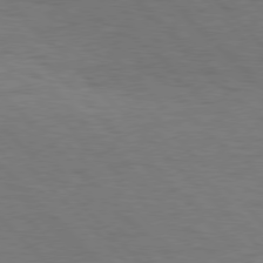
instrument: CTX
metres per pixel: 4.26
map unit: Hpe
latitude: 76.8569
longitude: -154.7246
